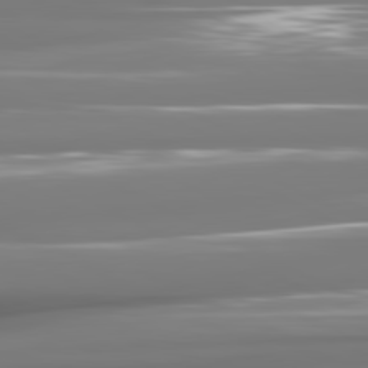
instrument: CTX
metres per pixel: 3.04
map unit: lApd
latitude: 81.1781
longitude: -140.4412
